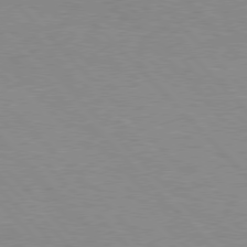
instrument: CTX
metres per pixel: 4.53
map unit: Hpe
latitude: 77.1025
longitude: -152.4223
